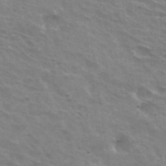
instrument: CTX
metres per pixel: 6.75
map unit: Hto
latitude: 32.7435
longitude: -42.9325
